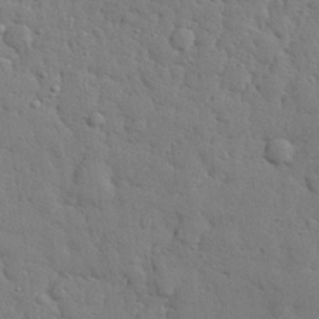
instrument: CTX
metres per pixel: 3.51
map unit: eHh
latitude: 28.0255
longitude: -75.7072
